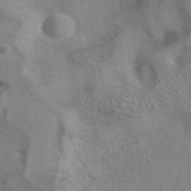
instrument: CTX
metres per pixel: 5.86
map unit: eAb
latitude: 41.3481
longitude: 107.8801
